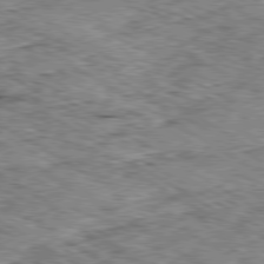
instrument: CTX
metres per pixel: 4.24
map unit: Ap
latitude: -80.2929
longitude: -49.0647
